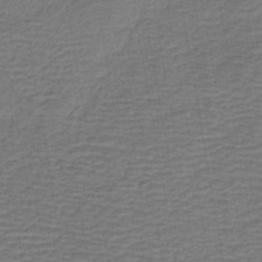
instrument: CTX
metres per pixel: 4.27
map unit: HNb
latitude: -42.3306
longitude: 50.8597
